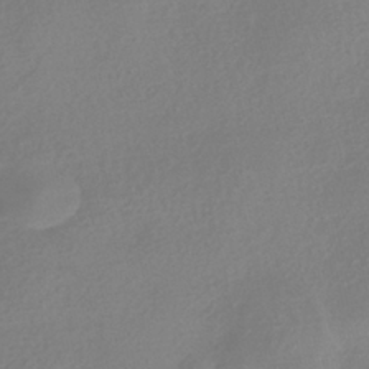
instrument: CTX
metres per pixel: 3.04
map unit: HNhu
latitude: -40.9730
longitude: 93.4076
